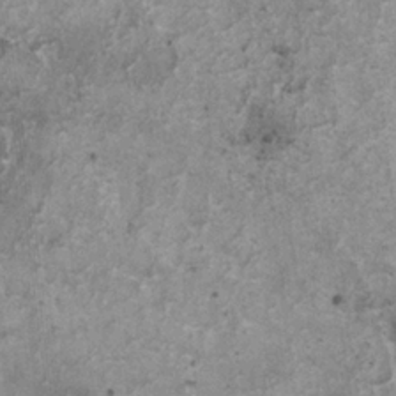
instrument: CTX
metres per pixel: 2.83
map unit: HNhu
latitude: 1.2159
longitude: 4.5762
